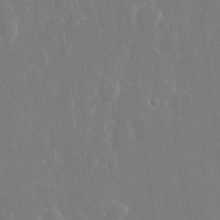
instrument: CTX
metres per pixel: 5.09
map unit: eHh
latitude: 14.1956
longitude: -72.2145
